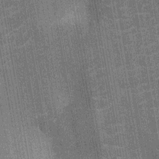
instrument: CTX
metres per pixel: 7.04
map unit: Nhu
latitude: -12.4818
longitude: -21.8016
